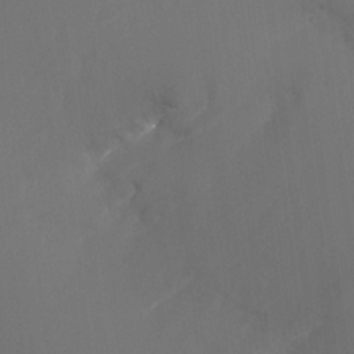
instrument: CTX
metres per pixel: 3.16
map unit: Nhu
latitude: -24.7085
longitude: -72.5357
